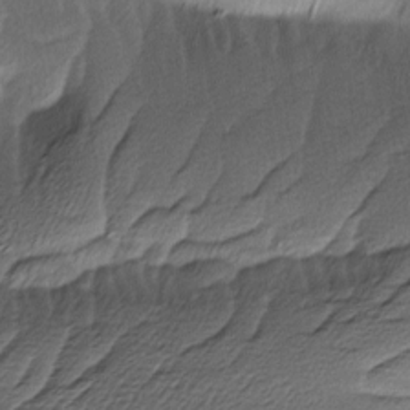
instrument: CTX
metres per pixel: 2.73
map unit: Ave
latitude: -8.5952
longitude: -123.2159
